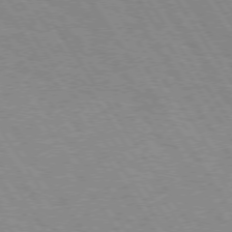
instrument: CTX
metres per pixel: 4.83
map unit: Hpe
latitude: 74.0633
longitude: -136.4601
